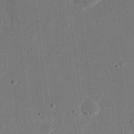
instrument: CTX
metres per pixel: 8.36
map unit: eHh
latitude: 21.3482
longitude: -69.9717
